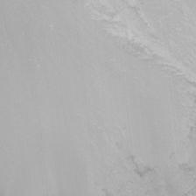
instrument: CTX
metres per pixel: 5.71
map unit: Nhu
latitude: -9.0486
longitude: -79.6127
